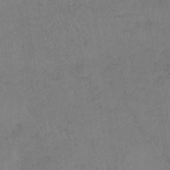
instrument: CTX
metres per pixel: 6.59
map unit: HNb
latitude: -32.7652
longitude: 63.5399
